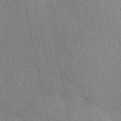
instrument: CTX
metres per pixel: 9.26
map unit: eAb
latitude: 49.7072
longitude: 116.5762
